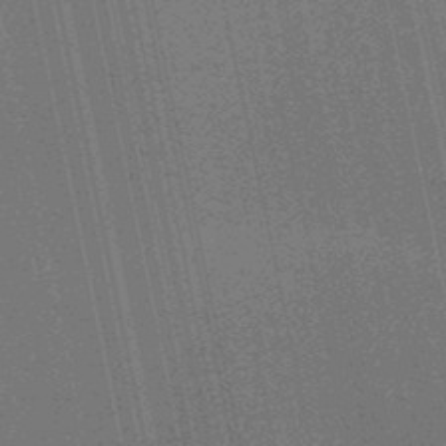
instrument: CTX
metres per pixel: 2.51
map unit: lHb
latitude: -47.7855
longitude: 75.2187
